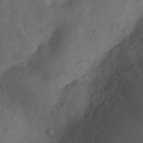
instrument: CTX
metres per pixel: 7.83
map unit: Ht
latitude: -9.9556
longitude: -21.4049
